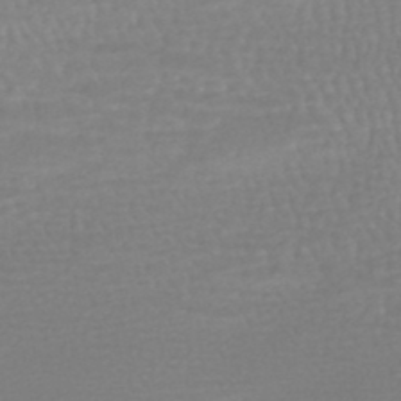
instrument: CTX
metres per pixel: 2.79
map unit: HNhu
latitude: -47.6533
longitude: 98.4629
